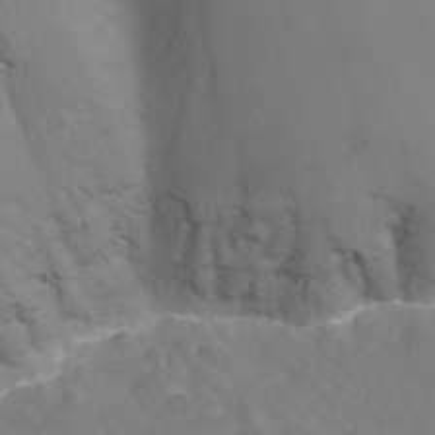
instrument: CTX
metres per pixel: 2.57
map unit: Nhu
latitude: -11.9178
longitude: -75.1592
